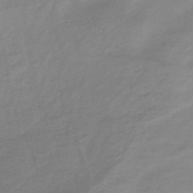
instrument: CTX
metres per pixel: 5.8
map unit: lHb
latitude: -37.9556
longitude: 71.9745
